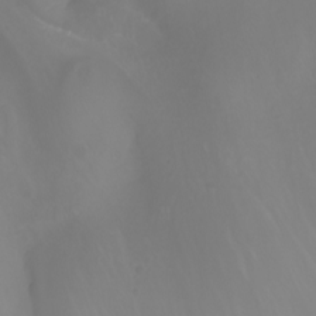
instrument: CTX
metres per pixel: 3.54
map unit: Nhu
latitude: -8.2172
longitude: -83.8772
